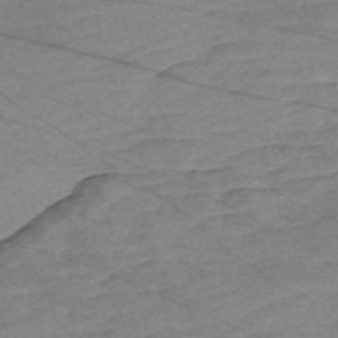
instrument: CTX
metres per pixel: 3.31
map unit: Nve
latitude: -58.8596
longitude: 61.6155
